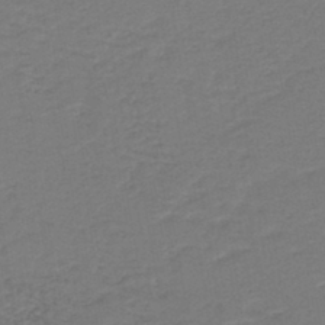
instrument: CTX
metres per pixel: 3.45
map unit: HNb
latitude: -43.1053
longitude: 49.6533
